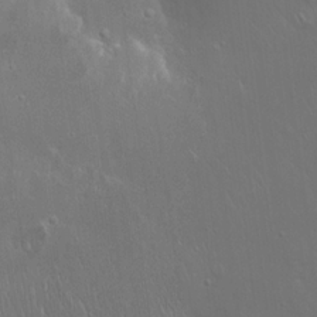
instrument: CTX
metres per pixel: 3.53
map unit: Hto
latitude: 19.1781
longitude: -56.6679
